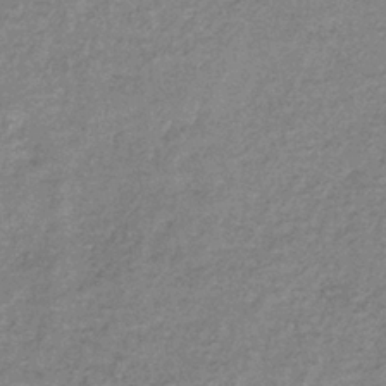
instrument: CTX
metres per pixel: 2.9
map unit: eHb
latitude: -38.3118
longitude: 78.4062
